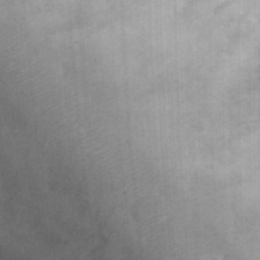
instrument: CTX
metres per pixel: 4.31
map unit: eHh
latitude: 25.2159
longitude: -65.2915
